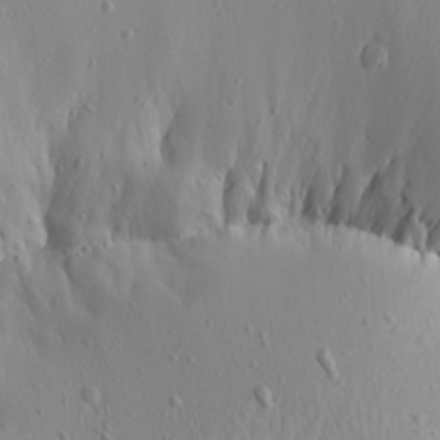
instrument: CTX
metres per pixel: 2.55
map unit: Aa
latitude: 15.0837
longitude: -143.5371
